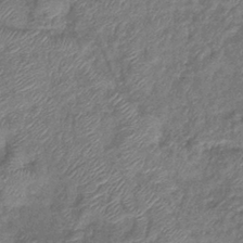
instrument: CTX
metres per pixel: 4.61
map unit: eHb
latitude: -39.4455
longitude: 78.5384
